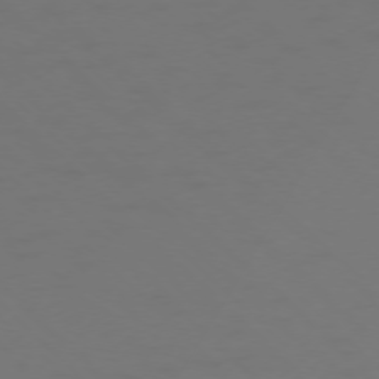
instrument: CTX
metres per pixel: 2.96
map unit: Ap
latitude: -76.0850
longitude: -79.1592
